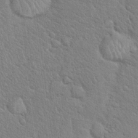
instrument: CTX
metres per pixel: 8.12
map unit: Hto
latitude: 18.3656
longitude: -52.1200
